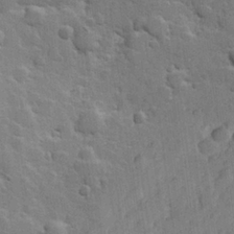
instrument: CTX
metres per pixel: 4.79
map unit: Hve
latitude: 23.8583
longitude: 148.7275
